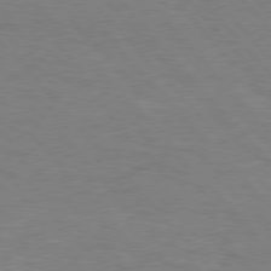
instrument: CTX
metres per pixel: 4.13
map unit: Hpe
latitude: 76.6301
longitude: -151.9150
